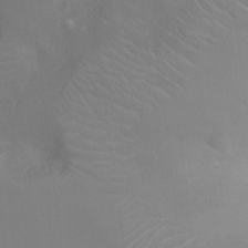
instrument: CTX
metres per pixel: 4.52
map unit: Ht
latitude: -11.6533
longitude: -21.4994
